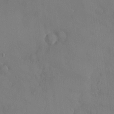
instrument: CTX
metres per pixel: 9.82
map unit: HNhu
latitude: 6.2900
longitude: 0.6708
